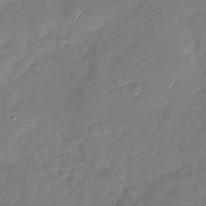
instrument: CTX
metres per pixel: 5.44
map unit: Nhu
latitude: -28.2551
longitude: -61.9339
